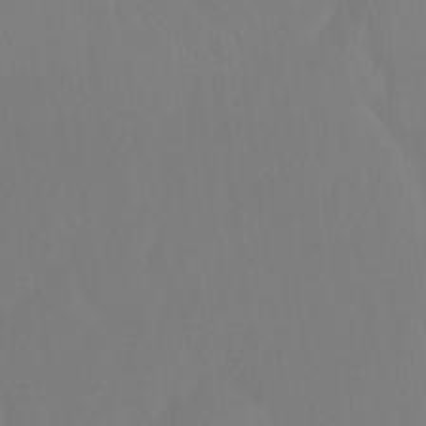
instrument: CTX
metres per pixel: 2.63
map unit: Ht
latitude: -15.2943
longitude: -50.5734
